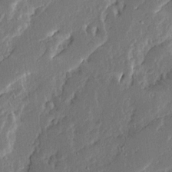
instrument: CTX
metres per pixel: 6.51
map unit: Ave
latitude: 14.9514
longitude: -138.0444
